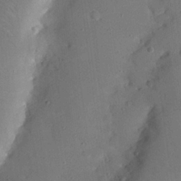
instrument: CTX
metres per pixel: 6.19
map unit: Nhu
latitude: 25.4048
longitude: -72.8947
